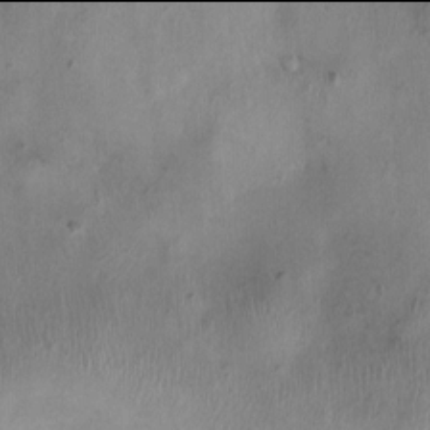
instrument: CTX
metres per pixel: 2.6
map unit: Ht
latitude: -2.0094
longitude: -15.1026
